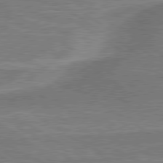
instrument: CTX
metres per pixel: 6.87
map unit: lApd
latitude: 79.5938
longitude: 170.4062
